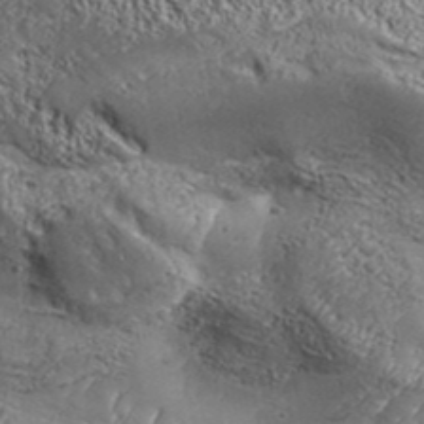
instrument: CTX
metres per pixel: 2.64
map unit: Aa
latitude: 33.7261
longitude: -135.1403
